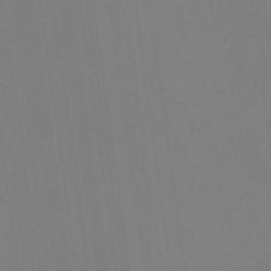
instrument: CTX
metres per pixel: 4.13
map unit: eHb
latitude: -37.9367
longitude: 75.3699
